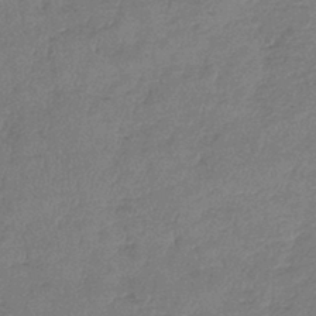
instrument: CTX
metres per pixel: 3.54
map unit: lHb
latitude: -44.5952
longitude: 70.8219
